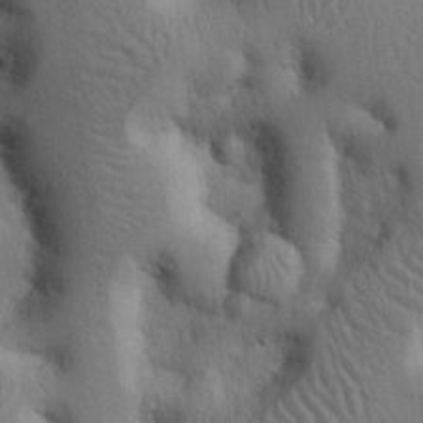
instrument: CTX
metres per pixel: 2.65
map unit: Nhu
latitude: 14.3846
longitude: -78.8191
